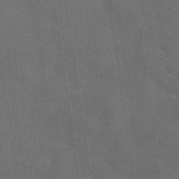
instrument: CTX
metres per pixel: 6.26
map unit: Nhu
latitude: 27.0836
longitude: -64.4034
